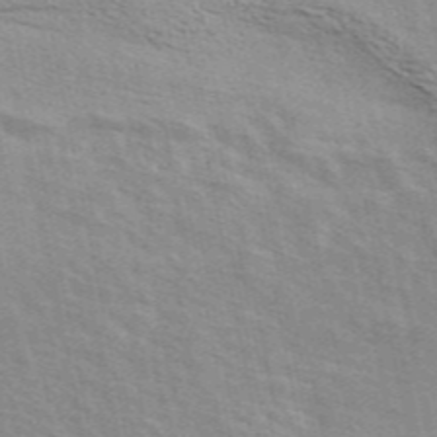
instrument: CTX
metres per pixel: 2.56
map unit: ANa
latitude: 48.4601
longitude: -75.5749
